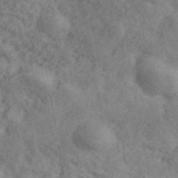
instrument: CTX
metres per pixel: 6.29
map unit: ANa
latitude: 45.1214
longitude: 45.8989
